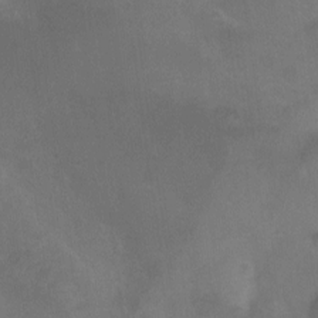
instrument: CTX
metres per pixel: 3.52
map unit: Nhu
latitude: -11.5777
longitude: -40.6679
